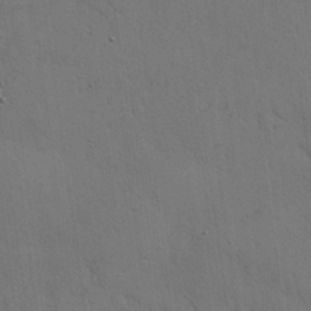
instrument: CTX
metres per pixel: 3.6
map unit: Nhu
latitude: 28.9891
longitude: -69.6505
